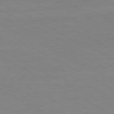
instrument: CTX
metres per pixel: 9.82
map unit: Ap
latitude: -77.6155
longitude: -74.7057
